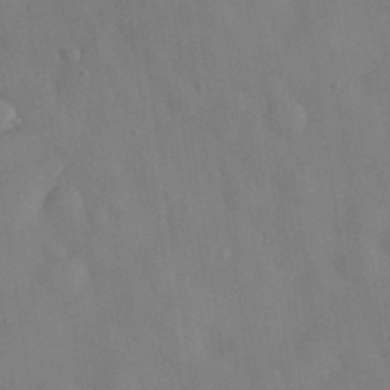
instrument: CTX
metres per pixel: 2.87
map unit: eHh
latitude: 30.1389
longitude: -72.2334
